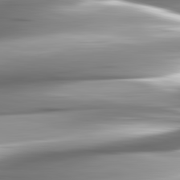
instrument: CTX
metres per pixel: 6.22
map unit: lApd
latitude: 82.8191
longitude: -140.7057
